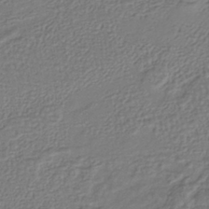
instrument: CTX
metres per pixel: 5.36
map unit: lHb
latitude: -38.6330
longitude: 61.9178
